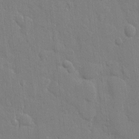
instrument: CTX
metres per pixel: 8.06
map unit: eHh
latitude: 12.7435
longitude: -70.1767
